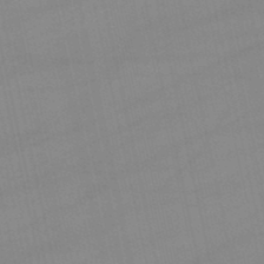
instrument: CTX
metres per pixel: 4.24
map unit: lHb
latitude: -46.7085
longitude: 70.3684
